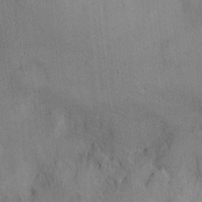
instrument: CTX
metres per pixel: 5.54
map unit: Ht
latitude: -2.7652
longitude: -14.9136
